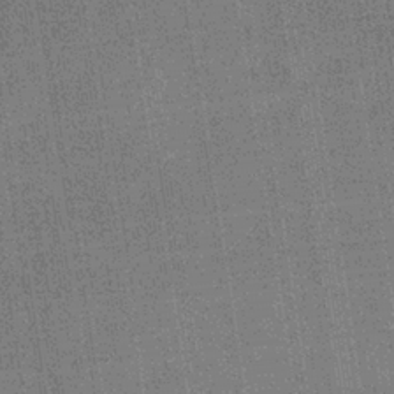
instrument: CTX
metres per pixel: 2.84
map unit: eHb
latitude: -34.2362
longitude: 80.3118
